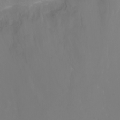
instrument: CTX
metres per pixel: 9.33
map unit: Htu
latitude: -0.3496
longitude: -76.5734
